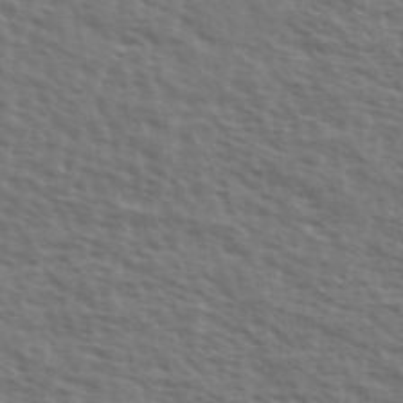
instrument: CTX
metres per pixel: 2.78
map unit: Ave
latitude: 38.4034
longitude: -111.5560
